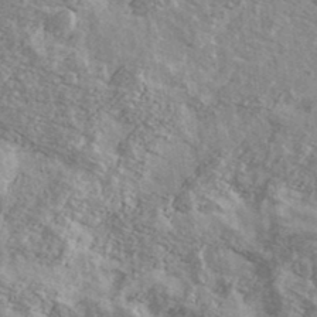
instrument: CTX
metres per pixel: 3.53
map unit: Ave
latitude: 39.2348
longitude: -109.3292
